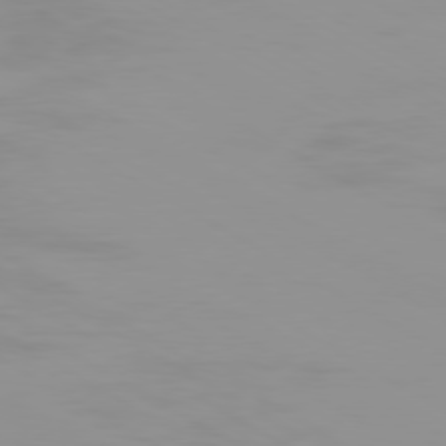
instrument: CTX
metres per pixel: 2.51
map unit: Ap
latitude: -79.6910
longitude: -92.1766
